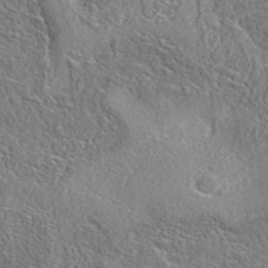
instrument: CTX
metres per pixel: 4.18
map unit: eAb
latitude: 35.6882
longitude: 108.5574
